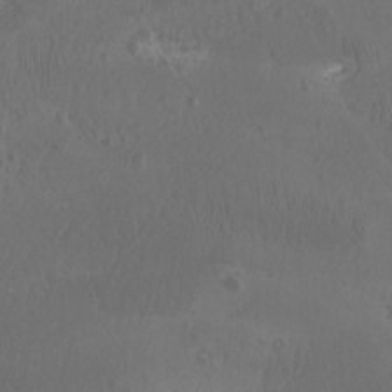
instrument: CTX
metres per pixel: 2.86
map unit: Nhu
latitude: -6.9919
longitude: -75.0836
